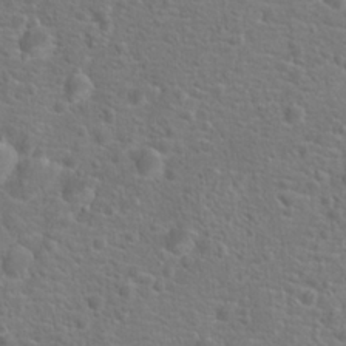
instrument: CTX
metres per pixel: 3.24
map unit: Hto
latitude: 17.6883
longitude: -42.1011
